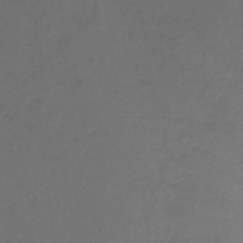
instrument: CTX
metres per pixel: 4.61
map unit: Ht
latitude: -10.4629
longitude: -35.4426
